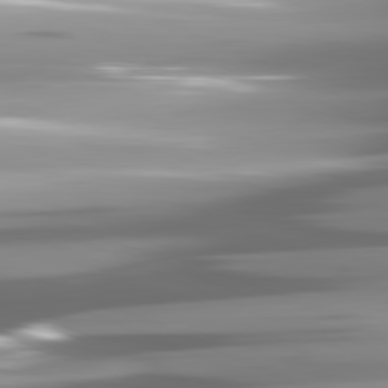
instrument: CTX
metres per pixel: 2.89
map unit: lApd
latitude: 81.6694
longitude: -147.0459
